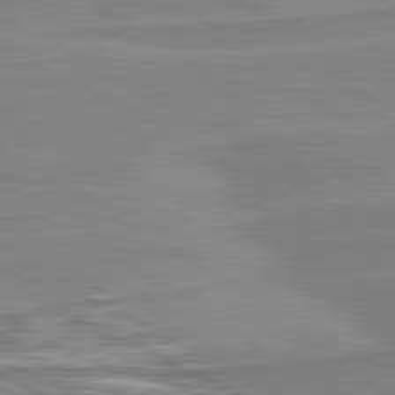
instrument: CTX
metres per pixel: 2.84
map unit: lApd
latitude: 80.9514
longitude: 169.5210
